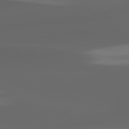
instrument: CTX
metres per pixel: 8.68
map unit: lApd
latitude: 82.8191
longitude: -135.5938
